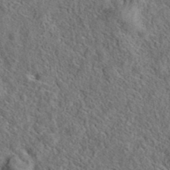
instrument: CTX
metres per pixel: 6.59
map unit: eAb
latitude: 37.5371
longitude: 113.0487
